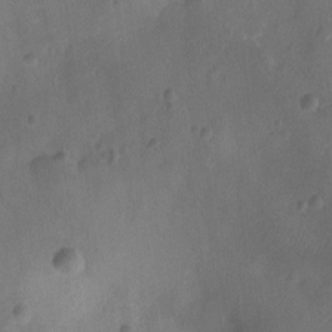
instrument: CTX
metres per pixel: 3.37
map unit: Ht
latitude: -10.8030
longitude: -22.5168
